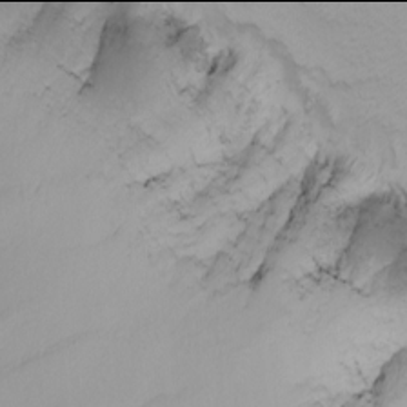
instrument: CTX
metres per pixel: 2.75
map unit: Nhu
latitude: -6.0094
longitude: -90.2523
